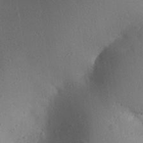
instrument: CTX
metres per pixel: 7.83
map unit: Aa
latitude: 28.9513
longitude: -145.2915
